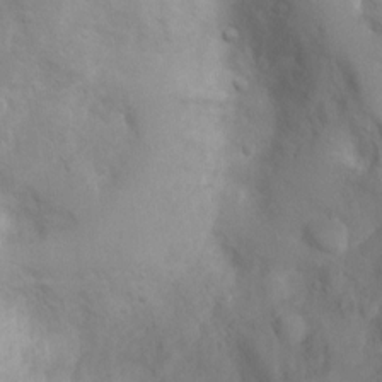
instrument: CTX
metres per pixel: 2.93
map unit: Ht
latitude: 2.8002
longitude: -26.2334
